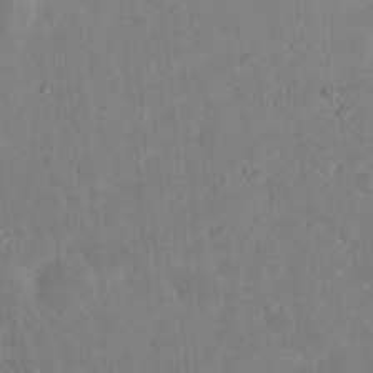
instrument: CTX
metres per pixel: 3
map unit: eHh
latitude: 21.3482
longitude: -63.3104
